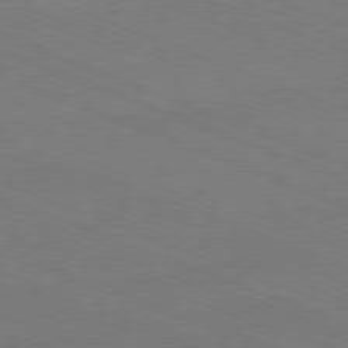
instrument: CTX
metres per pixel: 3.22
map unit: Ap
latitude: -81.0865
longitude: -74.1200
